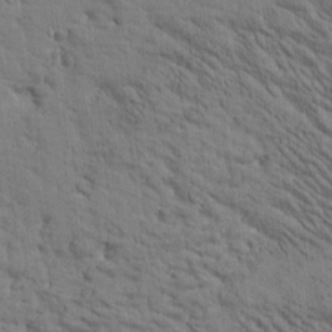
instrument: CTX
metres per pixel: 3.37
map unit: Htu
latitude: -2.3117
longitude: 175.0486
